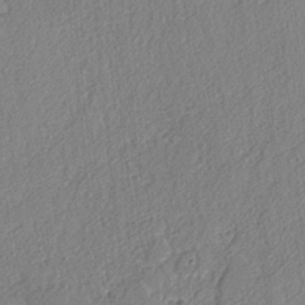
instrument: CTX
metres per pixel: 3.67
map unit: lAvf
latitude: -4.5951
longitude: -108.2144
